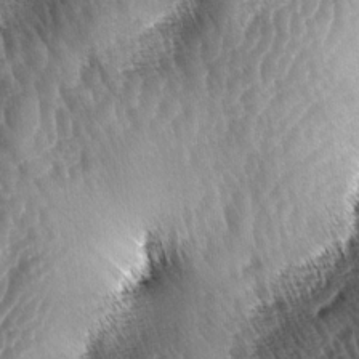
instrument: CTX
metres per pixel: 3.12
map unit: lAa
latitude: -4.9919
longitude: -127.8961
